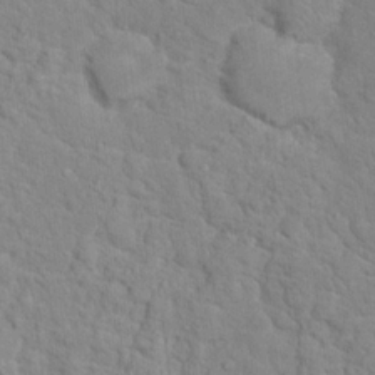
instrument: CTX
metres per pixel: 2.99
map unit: Hto
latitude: 17.6694
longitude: -34.8002
